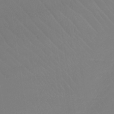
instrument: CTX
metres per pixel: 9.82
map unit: lHb
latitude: -42.8408
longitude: 67.1242
